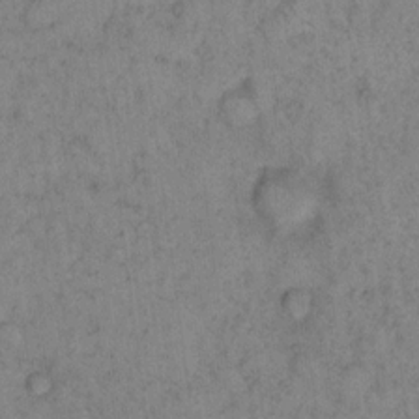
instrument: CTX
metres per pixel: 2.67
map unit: eHh
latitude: 15.1781
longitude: -64.9136
